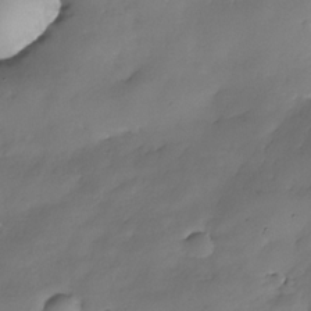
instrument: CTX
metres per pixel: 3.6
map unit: Nhe
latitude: -34.5385
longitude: -143.9717
